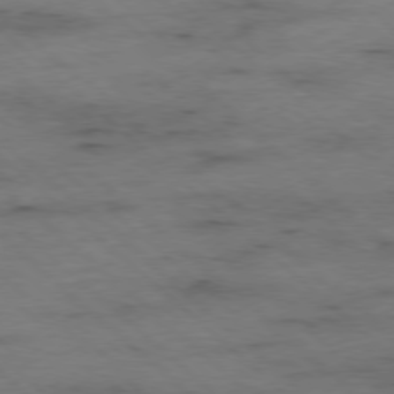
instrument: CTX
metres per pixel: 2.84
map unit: Ap
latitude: -78.6140
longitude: -60.6490
